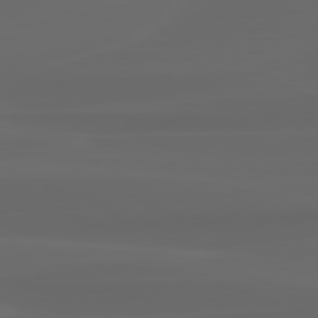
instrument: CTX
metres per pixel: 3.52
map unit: lApd
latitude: 80.2900
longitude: -116.7813
